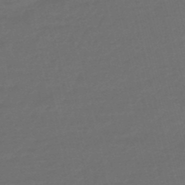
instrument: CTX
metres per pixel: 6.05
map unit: eHb
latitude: -47.7288
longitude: 87.0298
